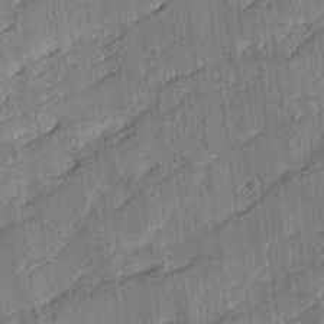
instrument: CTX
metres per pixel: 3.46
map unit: Ave
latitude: 16.6491
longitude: -138.4223
